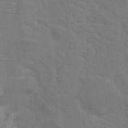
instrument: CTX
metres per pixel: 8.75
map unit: Nhu
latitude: 17.5560
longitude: -31.1592
